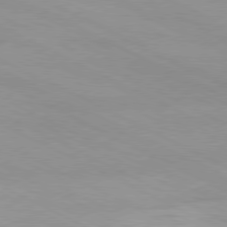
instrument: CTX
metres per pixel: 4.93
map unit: Ap
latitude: -81.2565
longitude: -92.6490
